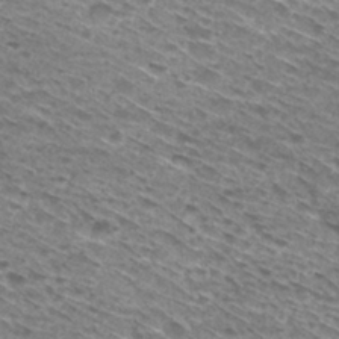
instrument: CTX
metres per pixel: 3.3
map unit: Hto
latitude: 30.4034
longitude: -46.2523
